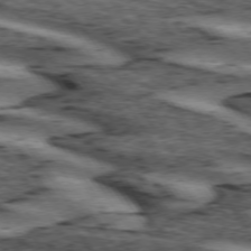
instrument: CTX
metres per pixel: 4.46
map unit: lApd
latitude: 74.1389
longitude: -75.1592
